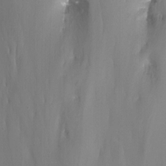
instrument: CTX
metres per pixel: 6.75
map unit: Nhu
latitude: -13.4832
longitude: -63.8773
